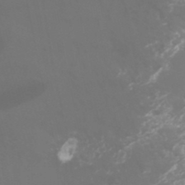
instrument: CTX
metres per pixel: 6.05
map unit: Htu
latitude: -6.3495
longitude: -72.9514
